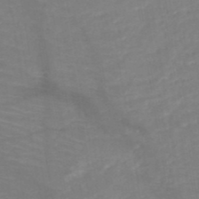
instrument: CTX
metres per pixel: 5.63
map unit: HNb
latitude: -50.1795
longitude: -44.9136
